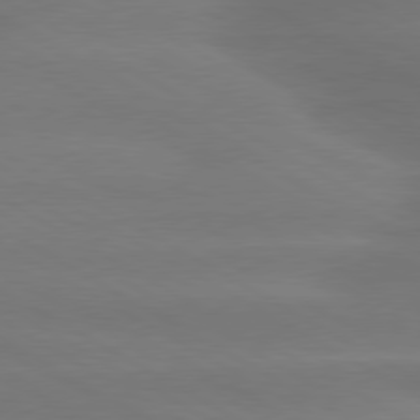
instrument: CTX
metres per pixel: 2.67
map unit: lApd
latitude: 79.8395
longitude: -124.6868
